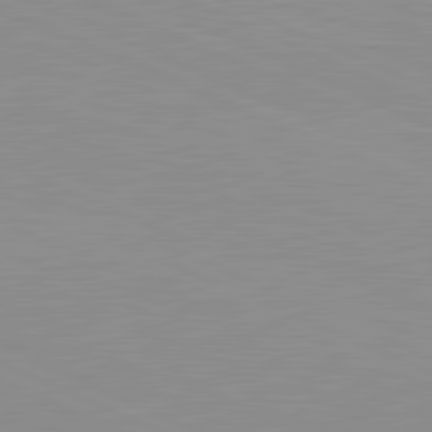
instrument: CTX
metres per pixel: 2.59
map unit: lApd
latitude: 81.5938
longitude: -168.4979
